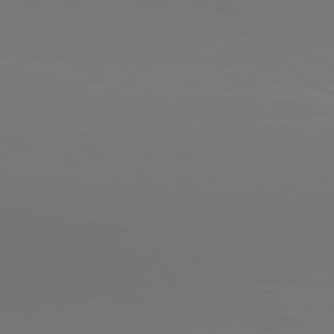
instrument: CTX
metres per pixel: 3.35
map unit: Hpe
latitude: 76.8947
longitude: -137.5560
